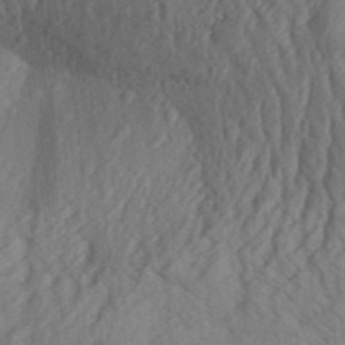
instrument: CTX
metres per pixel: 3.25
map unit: Aa
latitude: 30.4601
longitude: -138.6113
